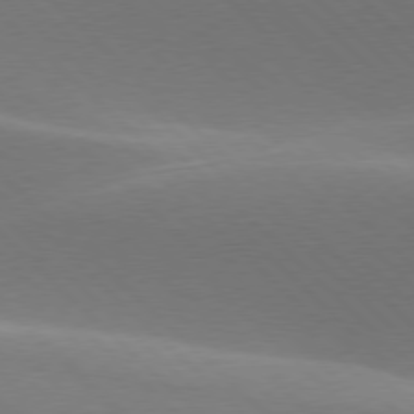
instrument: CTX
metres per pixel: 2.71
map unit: lApd
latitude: 77.4237
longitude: -51.7638
